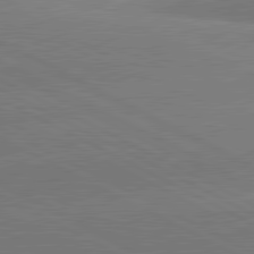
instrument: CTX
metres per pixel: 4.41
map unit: lApd
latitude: 81.3293
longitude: -153.1781
